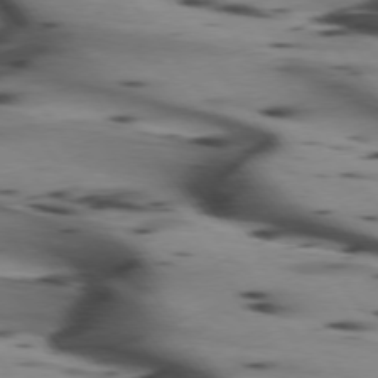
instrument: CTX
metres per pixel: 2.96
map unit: lApd
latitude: 75.0081
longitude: -64.7435
